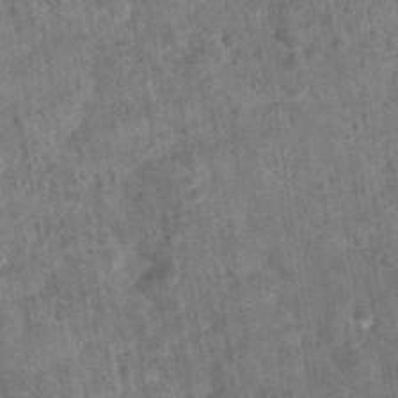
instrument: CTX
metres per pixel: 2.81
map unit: eAb
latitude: 35.5560
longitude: 115.5588
